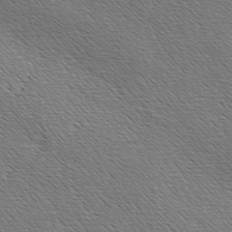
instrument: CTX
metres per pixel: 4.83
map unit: lAa
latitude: -3.7099
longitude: -122.2145
